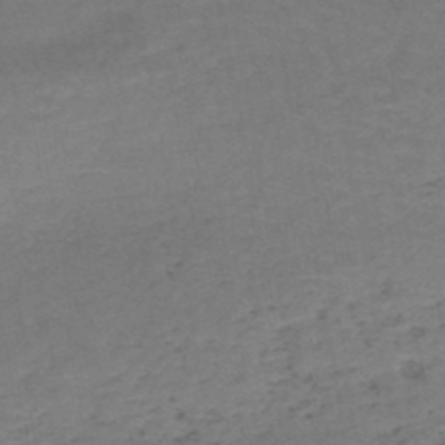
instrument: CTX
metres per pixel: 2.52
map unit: HNb
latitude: -50.2173
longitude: -53.2159
